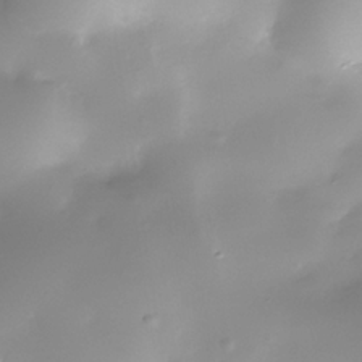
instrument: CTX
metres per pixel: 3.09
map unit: Nhe
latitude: -36.6140
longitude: -117.3860
